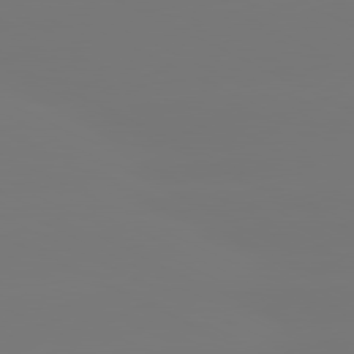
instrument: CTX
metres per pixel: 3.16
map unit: lApd
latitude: 80.7624
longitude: -149.1025
